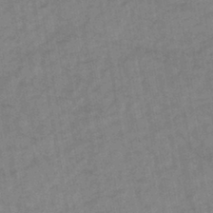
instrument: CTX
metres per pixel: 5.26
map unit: lHb
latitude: -43.3131
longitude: 72.7463
